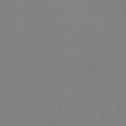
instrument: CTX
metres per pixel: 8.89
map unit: eHh
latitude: -3.1431
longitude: 19.4454
